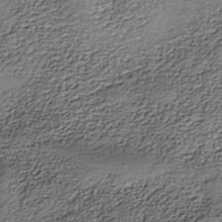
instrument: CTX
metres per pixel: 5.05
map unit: Nhe
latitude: -38.8030
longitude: -117.1781
